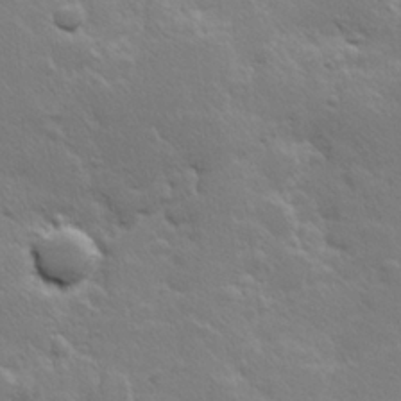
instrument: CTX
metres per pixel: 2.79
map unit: Hve
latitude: 23.9717
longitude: 144.9542
